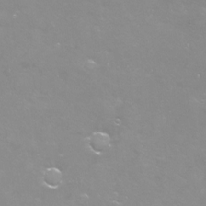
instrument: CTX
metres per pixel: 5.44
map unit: Nhu
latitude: -12.8408
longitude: -59.9906
